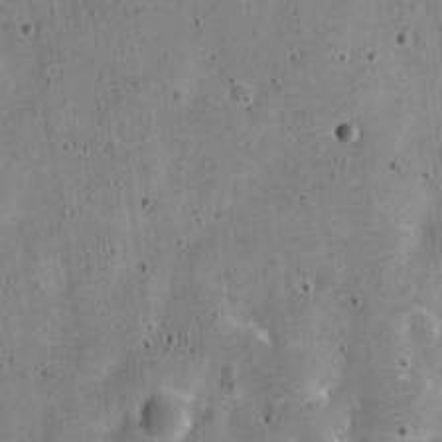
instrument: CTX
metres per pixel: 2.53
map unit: Nve
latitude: -25.1431
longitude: 105.4454
